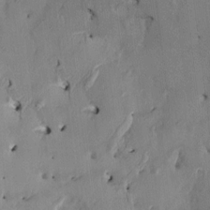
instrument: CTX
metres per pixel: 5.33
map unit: HNhu
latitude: 0.9702
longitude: -5.5560
